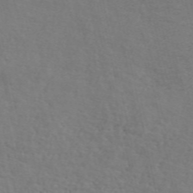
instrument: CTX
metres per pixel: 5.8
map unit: ANa
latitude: 50.6112
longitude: -81.2915
